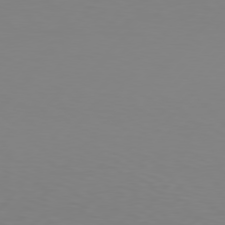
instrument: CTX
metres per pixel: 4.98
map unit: Hpe
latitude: 77.4615
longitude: -124.1200
